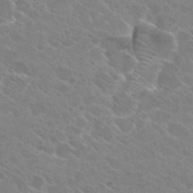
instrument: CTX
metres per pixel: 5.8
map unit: Hto
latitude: 27.3860
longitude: -39.8961
